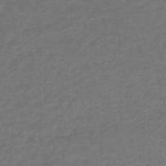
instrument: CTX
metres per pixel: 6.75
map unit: lHb
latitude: -42.9163
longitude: 69.4454
